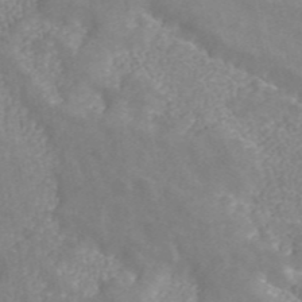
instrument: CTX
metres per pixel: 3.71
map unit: ANa
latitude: 45.5938
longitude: 23.6533
